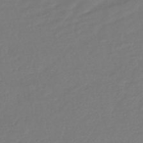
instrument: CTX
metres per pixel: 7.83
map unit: lHb
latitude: -42.5573
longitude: 81.2376
